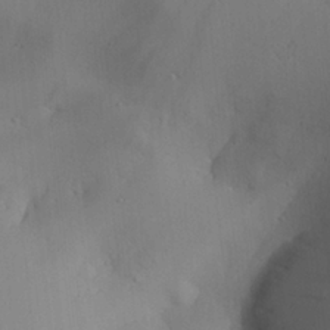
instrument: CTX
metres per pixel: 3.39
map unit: Aa
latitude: 26.4223
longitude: -131.8584
